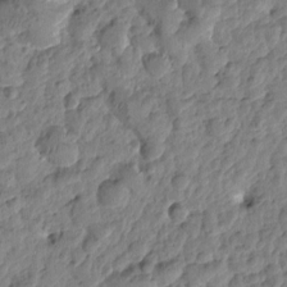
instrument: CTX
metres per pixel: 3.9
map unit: Htu
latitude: -0.9731
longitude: -179.0459
